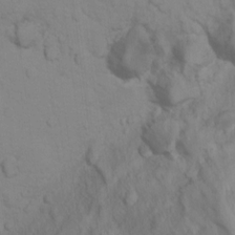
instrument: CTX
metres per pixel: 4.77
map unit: Ht
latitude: 11.4804
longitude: -32.2334
